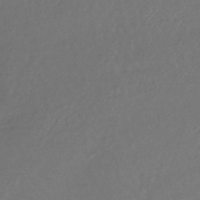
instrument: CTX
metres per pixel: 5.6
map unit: lHb
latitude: -42.9919
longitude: 74.6519
